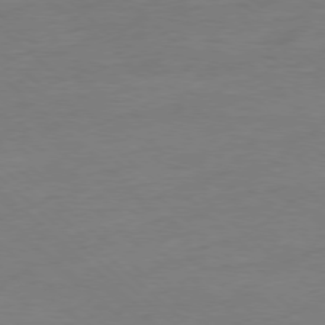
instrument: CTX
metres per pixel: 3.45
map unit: Ap
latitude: -78.1605
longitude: -79.3860
